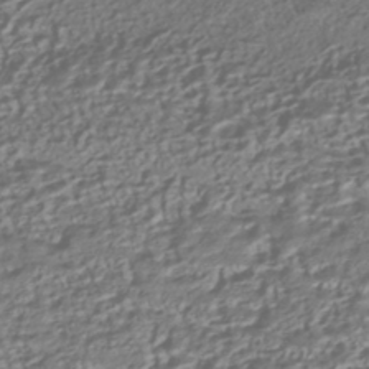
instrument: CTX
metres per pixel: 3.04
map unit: HNhu
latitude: -42.5573
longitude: 107.4077
